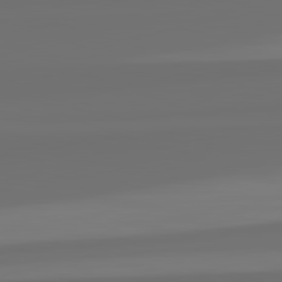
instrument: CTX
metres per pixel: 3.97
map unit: lApd
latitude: 82.5923
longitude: 161.5210
